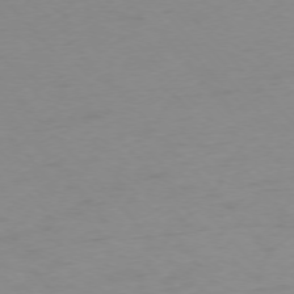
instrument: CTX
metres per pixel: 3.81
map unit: Ap
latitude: -76.3873
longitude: -71.7827
